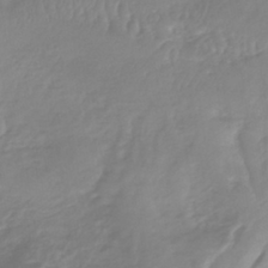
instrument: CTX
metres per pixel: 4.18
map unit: lHb
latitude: -41.0675
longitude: 68.0850
